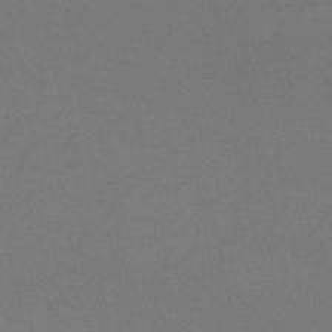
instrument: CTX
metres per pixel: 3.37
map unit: HNb
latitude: -50.5007
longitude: -53.5182
